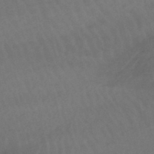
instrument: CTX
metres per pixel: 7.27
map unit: lHb
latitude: -47.7666
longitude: 70.4251
